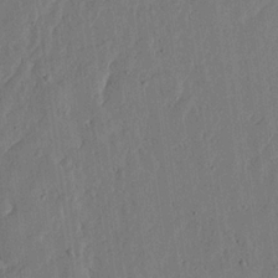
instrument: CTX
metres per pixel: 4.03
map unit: lHvf
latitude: 17.7639
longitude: -116.4979
